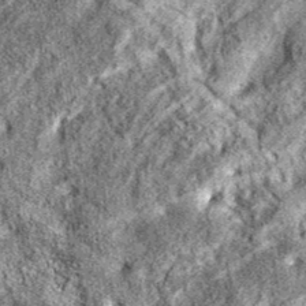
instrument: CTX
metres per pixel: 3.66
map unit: eAb
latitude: 37.8016
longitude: 106.1039
